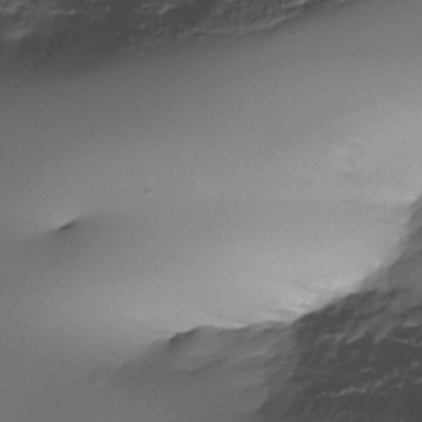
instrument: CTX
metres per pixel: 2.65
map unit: Nhe
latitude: -33.8423
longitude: -142.8569
